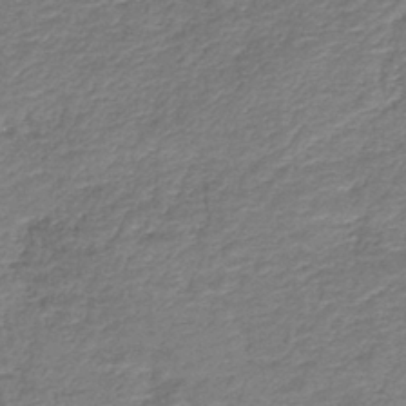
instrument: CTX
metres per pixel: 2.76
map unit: HNb
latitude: -36.6140
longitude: 51.1053
